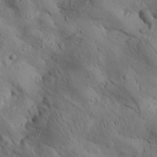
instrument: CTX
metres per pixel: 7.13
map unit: Htu
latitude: 0.0444
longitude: 175.2753
